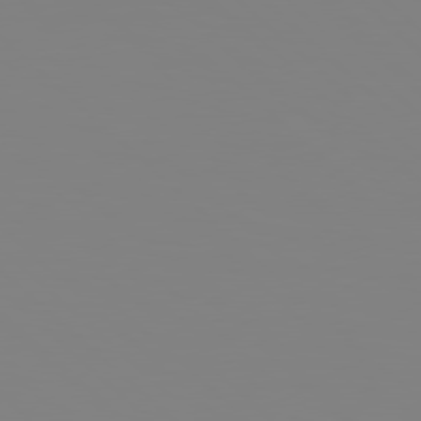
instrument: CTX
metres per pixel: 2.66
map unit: Hpe
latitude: 78.4601
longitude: 178.9919
